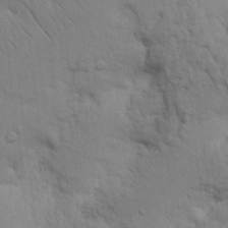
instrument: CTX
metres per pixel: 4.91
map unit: Nhu
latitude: 16.1011
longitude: -74.9703
